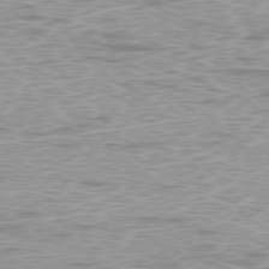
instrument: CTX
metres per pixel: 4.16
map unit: Ap
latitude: -78.2739
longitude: -63.9528
